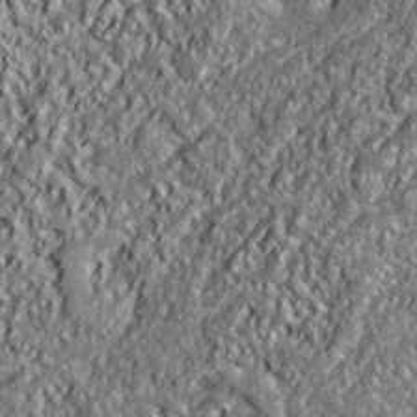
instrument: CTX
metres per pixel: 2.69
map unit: lHvf
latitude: 38.7057
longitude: -91.3293
